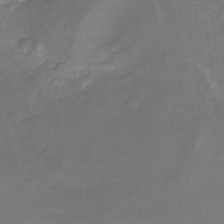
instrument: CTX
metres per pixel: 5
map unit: Nhu
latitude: -22.1417
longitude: -57.0647
